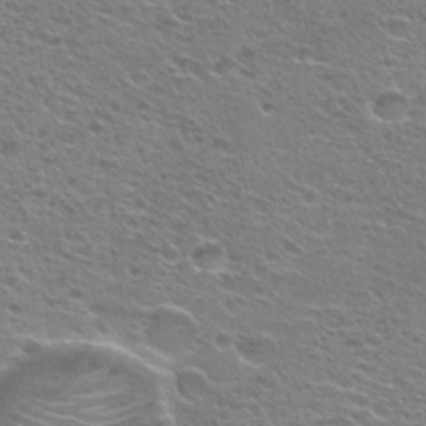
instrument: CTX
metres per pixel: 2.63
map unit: Hto
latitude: 25.0647
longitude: -30.5168
